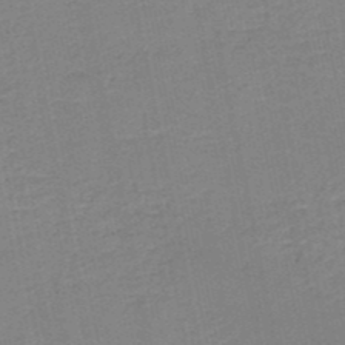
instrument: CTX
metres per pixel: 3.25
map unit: HNb
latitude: -50.0850
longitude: -49.1781
